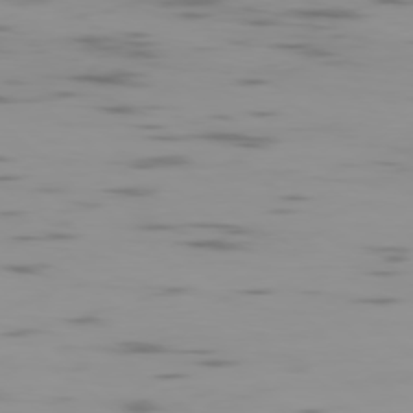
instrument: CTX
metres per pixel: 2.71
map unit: Ap
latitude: -78.2928
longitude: -62.9136
